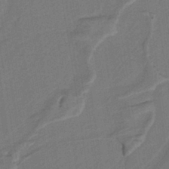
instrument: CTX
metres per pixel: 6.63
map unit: lHb
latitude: -38.8030
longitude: 54.8786
